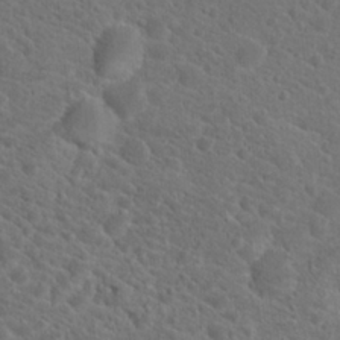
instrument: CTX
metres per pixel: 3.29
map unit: Hto
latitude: 19.2537
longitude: -38.3656
